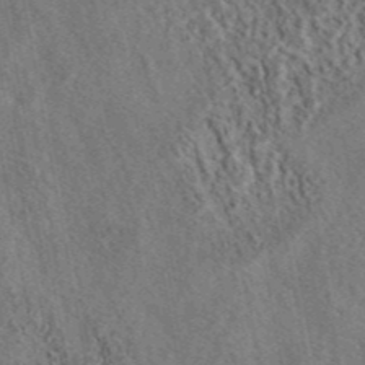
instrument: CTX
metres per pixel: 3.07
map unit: eAb
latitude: 43.8206
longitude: 115.3509
